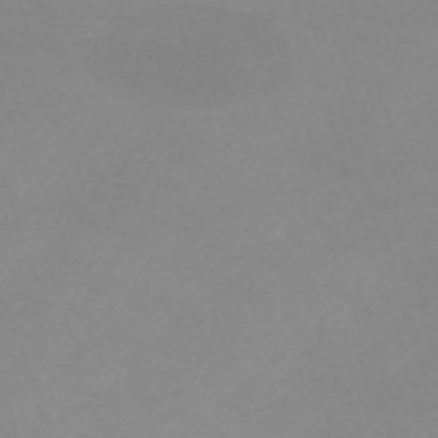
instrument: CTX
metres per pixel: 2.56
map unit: eHh
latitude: -63.3320
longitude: 48.8786
